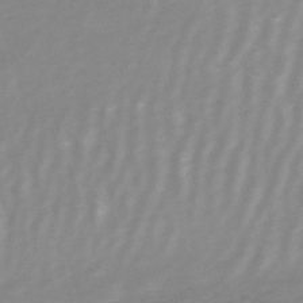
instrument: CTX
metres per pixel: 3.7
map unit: HNb
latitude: -54.2362
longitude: -43.1592
